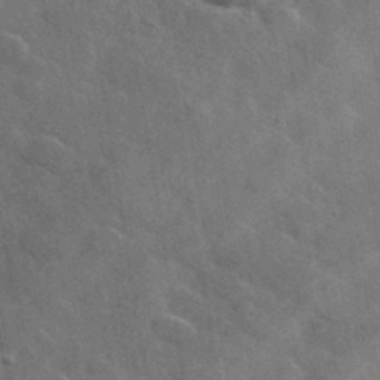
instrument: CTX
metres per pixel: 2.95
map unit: lHvf
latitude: 36.6302
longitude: -90.3656
